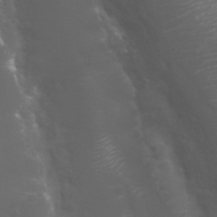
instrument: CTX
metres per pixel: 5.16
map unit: Nhu
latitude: 27.8772
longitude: -60.4412
